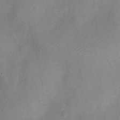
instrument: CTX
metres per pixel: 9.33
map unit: Nve
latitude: -22.7274
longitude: 106.7275
